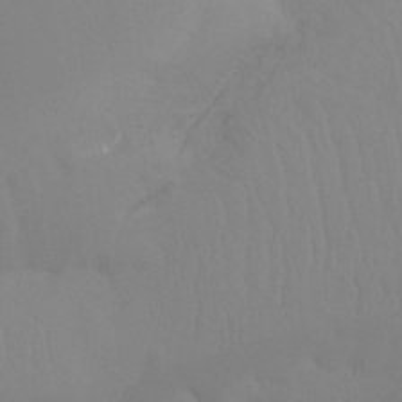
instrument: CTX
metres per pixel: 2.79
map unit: Ht
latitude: -15.5777
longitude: -48.0822
